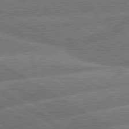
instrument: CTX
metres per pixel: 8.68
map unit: lApd
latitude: 79.9906
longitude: -158.3278
